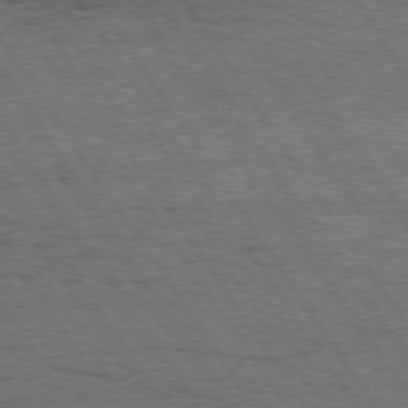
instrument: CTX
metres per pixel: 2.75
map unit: Hpe
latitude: 74.4034
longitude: -151.3481
